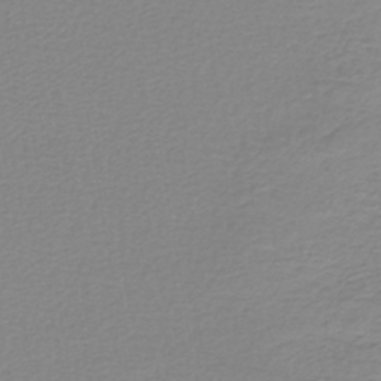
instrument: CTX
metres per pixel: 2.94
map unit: lHb
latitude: -42.4062
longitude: 71.3888
